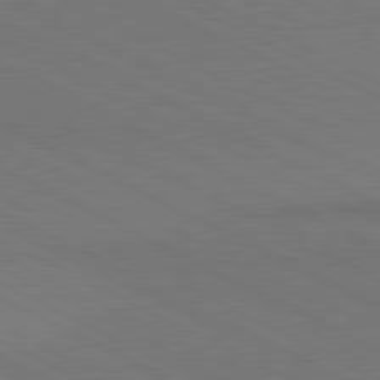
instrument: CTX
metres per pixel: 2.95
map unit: lApd
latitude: 81.0836
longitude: 149.3888
